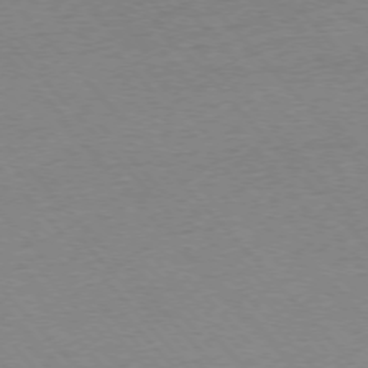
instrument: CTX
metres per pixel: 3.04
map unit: Ap
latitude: -76.2550
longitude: -94.1011
